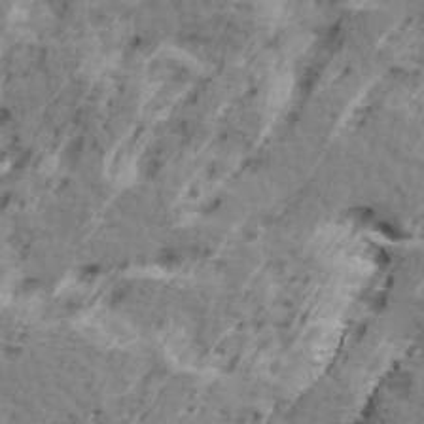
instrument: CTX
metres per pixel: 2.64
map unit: Ave
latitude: 16.1389
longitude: -137.7450
